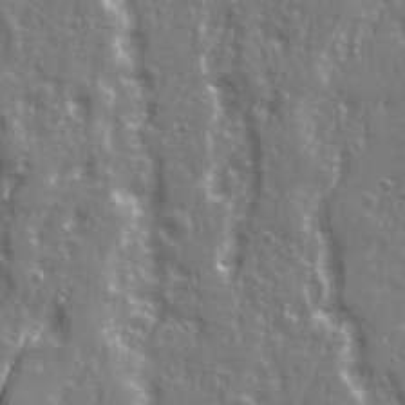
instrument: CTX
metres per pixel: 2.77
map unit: Ave
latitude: 22.5735
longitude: -133.2915
